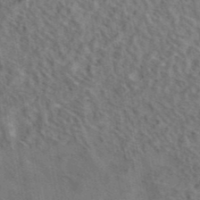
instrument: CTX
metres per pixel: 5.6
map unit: eAb
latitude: 42.8191
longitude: 109.1998
